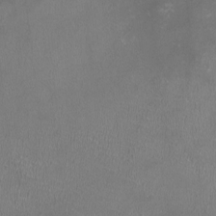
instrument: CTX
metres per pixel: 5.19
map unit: HNhu
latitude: -1.8612
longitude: -0.2711
